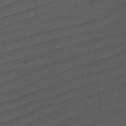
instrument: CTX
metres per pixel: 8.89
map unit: Nhu
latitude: -5.3698
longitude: -91.1781
